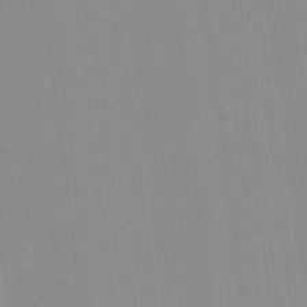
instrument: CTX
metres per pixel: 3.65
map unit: lHvf
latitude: -12.7652
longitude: -103.3481
